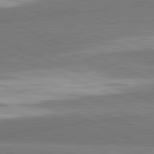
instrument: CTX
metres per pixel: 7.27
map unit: lApd
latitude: 82.1577
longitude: 161.5021
